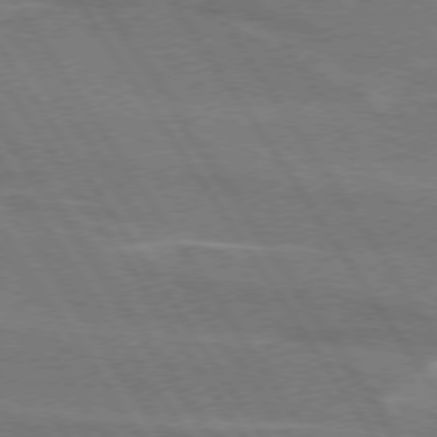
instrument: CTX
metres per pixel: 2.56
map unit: lApd
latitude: 74.4034
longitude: -66.3089
